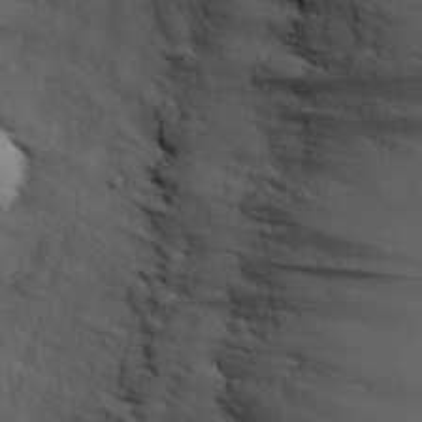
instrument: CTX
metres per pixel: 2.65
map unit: Nhu
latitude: 27.7639
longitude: -71.4237
